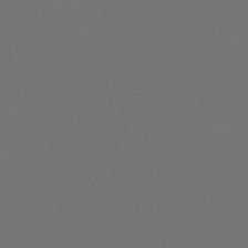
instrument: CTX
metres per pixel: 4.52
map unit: HNb
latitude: -47.7855
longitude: -42.9514
